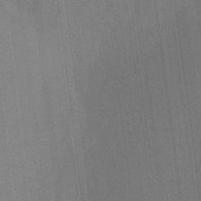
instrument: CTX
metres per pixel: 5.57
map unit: Ht
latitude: -5.9367
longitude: -27.3860
